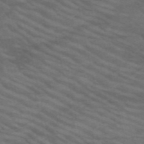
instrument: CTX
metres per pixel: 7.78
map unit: HNb
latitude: -53.3320
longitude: -44.8380
